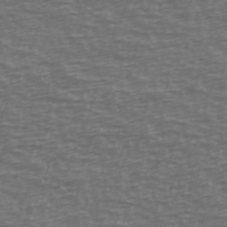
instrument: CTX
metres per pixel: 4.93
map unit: Ave
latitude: 39.1403
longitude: -113.8961
